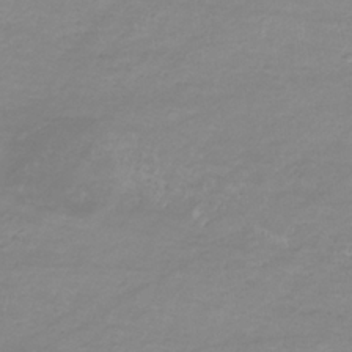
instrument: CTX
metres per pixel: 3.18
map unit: lHb
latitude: -33.7478
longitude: 70.2929
